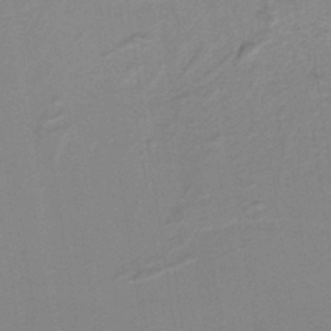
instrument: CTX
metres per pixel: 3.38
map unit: lHb
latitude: -40.0094
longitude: 52.8785
